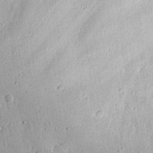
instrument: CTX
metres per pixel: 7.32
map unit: Nhu
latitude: 17.9717
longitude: -74.7435
